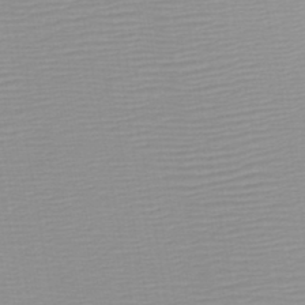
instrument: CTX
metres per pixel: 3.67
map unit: HNb
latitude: -45.5588
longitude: -43.8394
